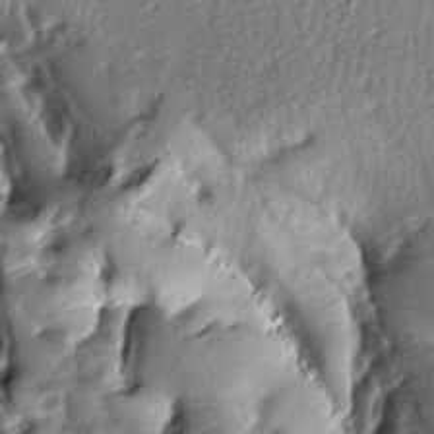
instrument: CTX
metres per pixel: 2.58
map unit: lAa
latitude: -8.1039
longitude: -126.6113
